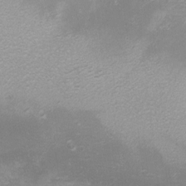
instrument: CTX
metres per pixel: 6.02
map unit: eHh
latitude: -7.0675
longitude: -78.5924
